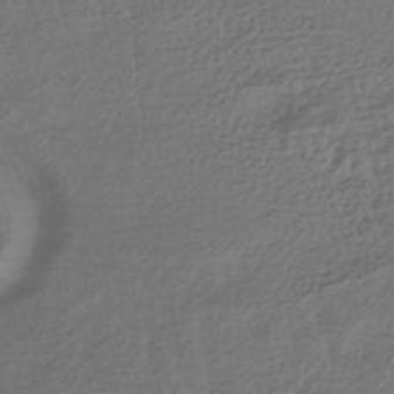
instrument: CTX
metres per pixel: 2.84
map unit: HNhu
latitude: -43.9745
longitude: 97.1053
